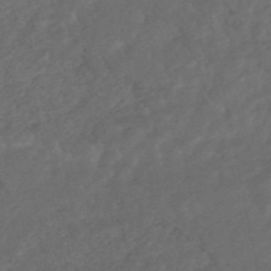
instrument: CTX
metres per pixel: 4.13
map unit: HNhu
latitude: -48.1039
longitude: 98.1984
